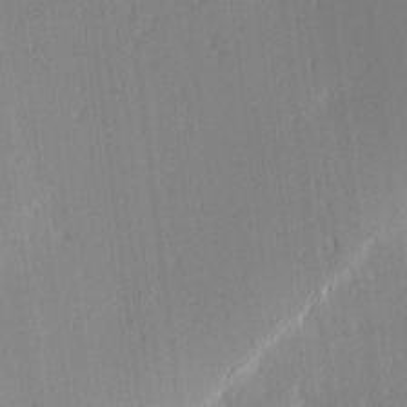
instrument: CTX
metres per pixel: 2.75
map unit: Ave
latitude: 3.0647
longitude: -113.8961
